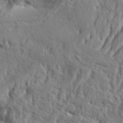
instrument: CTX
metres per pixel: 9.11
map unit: Aa
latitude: 33.8772
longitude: -136.7813
